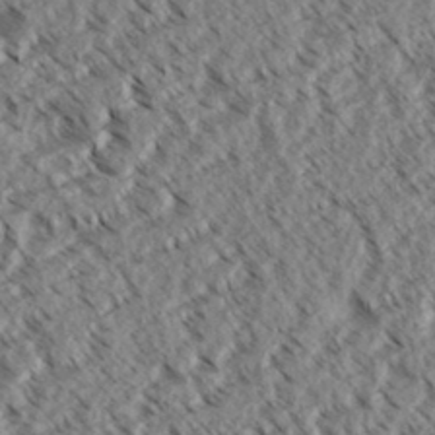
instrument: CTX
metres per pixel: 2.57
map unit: eHh
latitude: 35.1970
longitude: -139.2915
